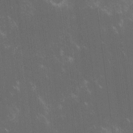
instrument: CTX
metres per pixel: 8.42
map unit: lHvf
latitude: -13.8989
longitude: -103.2915
